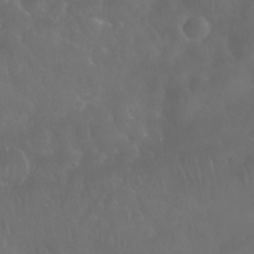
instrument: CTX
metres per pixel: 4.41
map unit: Nhu
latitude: 28.3278
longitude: -65.4615
